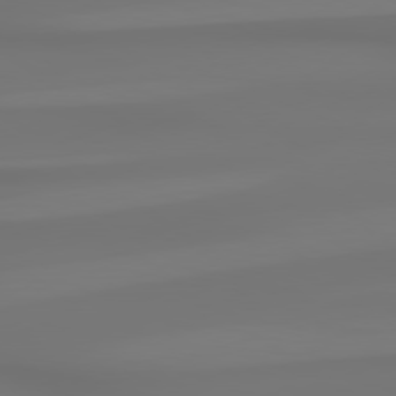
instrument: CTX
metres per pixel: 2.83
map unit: lApd
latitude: 79.0837
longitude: -137.0648
